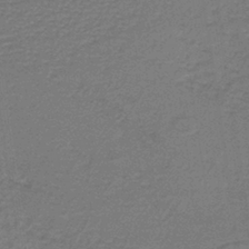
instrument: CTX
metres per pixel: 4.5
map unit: lHb
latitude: -38.0283
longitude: 56.6518
